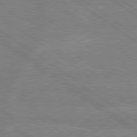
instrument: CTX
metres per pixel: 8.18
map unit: Hpe
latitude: 79.1403
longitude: -132.1767
